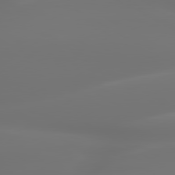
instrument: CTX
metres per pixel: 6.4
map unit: lApd
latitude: 79.8584
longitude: -138.7624
